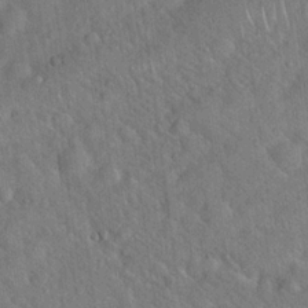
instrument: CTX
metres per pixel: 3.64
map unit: Hto
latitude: 19.4237
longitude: -53.2348
